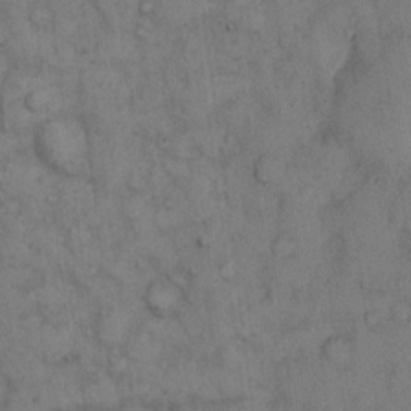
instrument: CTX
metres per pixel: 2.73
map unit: eHh
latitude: 13.2348
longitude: -62.9325
